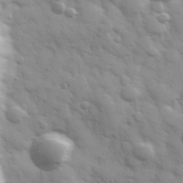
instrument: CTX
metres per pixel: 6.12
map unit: Hve
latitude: 32.3467
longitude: 150.3684
